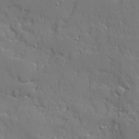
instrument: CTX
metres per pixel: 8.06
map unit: Ave
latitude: 11.1970
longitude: -101.6127
